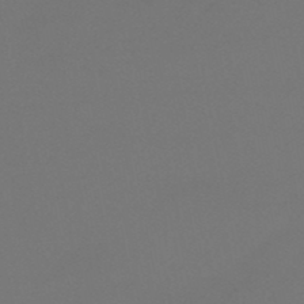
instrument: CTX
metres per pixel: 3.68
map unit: eHb
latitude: -47.7288
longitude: 86.1984
